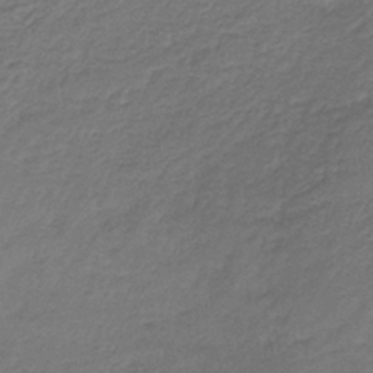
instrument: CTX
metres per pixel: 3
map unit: HNb
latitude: -37.5588
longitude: 50.5763
